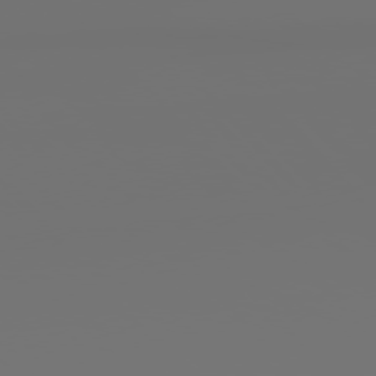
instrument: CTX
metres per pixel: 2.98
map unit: Hpe
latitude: 76.3467
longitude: -127.7450
